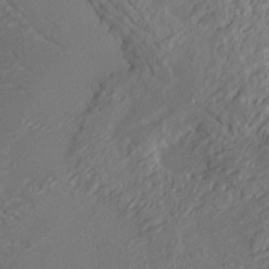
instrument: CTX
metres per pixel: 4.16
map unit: HNhu
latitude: 10.3467
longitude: 23.6911
